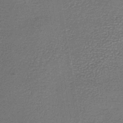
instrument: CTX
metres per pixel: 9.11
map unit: lHb
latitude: -36.1227
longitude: 59.4265
